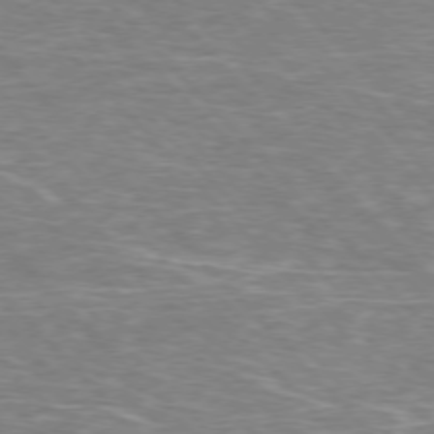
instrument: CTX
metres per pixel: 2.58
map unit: Hpe
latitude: -77.1809
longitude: -12.7435
